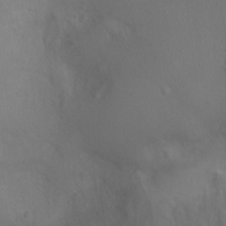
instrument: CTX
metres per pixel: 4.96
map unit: Ht
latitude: -2.6518
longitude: -18.2711
